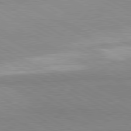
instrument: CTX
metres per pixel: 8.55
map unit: lApd
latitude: 80.5168
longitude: -179.7450
